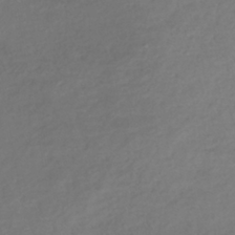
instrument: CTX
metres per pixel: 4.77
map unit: lHb
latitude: -38.0472
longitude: 69.6343
